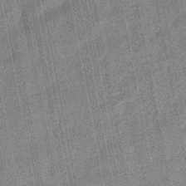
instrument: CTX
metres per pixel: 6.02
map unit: HNhu
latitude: -45.4832
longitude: 90.7464
